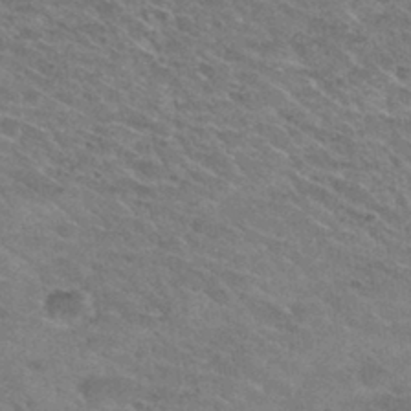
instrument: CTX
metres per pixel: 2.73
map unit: Hto
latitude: 31.0459
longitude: -47.2348
